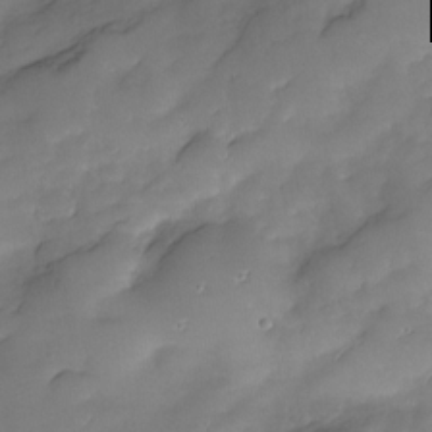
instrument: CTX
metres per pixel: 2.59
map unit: Nve
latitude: -27.3698
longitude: -149.1403
